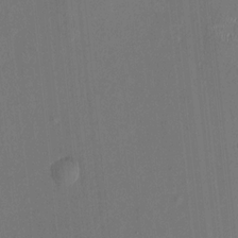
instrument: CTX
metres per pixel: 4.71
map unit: HNhu
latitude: 0.3089
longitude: -5.5182
